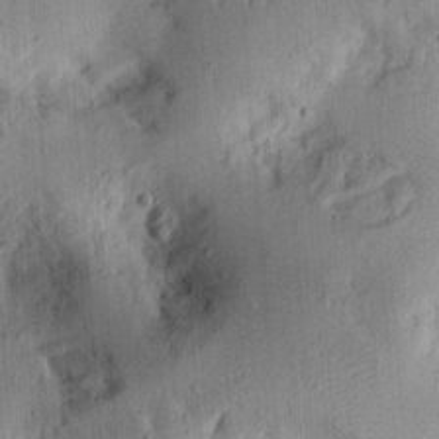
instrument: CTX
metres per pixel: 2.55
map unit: Ht
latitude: 14.4979
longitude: -74.3656
